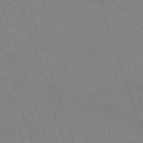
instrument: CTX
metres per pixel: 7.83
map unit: eHh
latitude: -64.0472
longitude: 51.5021
